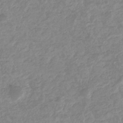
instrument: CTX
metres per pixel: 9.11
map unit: eHb
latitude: -35.6155
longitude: 77.2376
